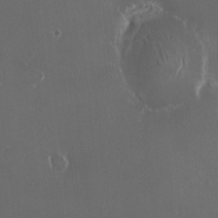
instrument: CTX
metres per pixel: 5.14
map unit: HNhu
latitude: 1.8016
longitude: 6.5007
